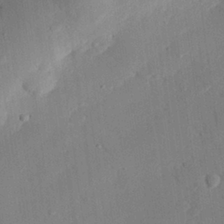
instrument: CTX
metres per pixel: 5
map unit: eHh
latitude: 27.4615
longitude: -79.6505
